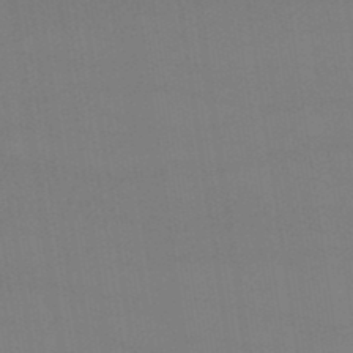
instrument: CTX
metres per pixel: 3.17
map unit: lHb
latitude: -47.2376
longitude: 67.3321
